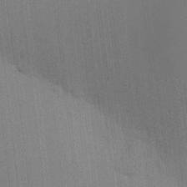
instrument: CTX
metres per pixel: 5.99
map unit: HNhu
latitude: 9.4238
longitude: 15.1054
